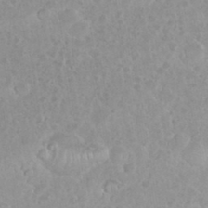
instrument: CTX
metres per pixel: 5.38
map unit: eHh
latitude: 35.3859
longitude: -61.9717
